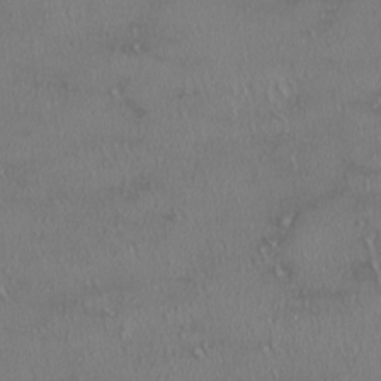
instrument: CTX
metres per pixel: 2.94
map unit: HNhu
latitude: -2.0283
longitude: 11.4077
